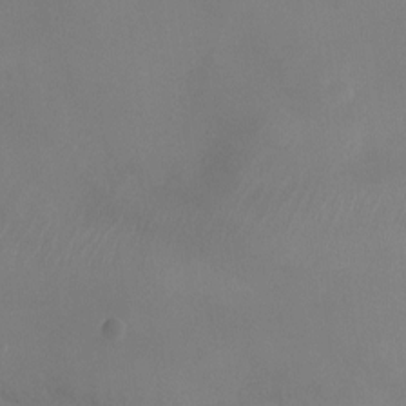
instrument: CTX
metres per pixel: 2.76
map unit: Ht
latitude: -9.4076
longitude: -31.7450
